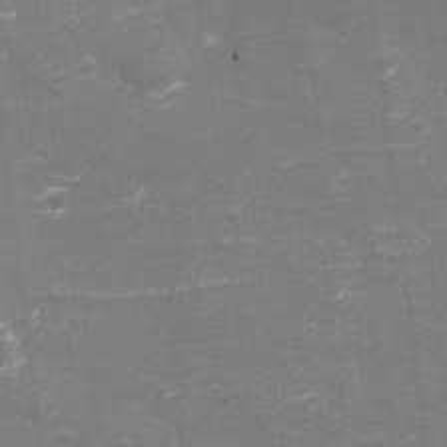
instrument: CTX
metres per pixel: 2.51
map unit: eHh
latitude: -3.6154
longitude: -75.6505
